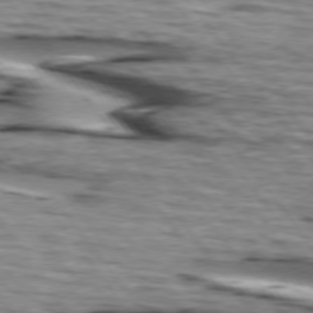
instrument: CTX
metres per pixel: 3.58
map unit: lApd
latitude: 74.7246
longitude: -72.2334
